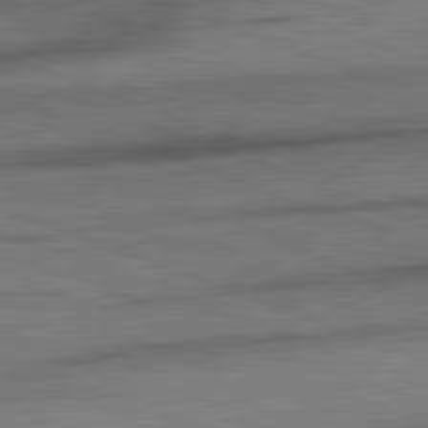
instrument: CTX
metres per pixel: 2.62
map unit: lApd
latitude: 82.2333
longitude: -161.9150
